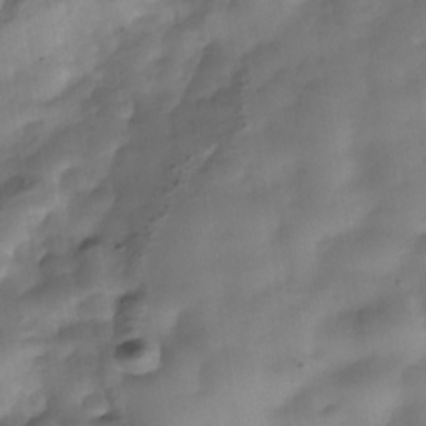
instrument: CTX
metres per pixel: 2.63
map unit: Nhe
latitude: -37.6155
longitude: -117.4238
